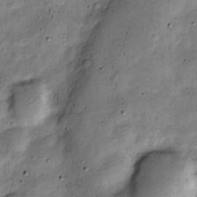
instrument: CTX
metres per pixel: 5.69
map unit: Nve
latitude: -23.9556
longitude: 106.7841
